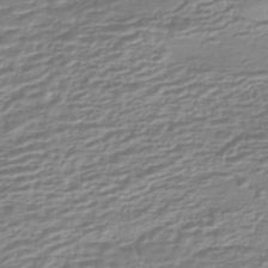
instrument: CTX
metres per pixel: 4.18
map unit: HNhu
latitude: -44.0850
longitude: 99.7289
